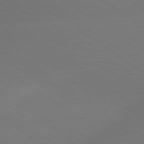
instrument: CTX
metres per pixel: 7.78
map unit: lApd
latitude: 79.3293
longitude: -151.8772
